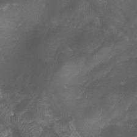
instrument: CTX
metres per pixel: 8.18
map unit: Htu
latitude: -4.9352
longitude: -75.9717
